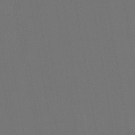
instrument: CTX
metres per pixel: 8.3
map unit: lHb
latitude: -47.5210
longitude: 73.2187
